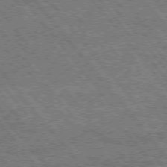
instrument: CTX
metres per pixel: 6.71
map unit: Hpe
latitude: 74.9703
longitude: -150.3467
